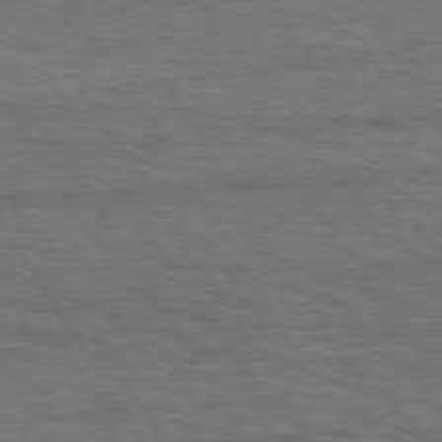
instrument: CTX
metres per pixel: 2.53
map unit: Hpe
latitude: 75.2726
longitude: -154.7057
